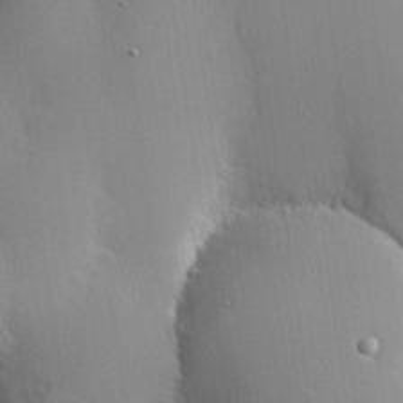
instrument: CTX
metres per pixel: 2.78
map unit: Hve
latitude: 24.9891
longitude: -91.5938
